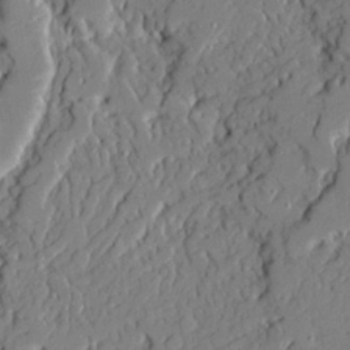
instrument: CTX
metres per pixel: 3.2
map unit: Ave
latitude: 22.0444
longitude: -129.3859
